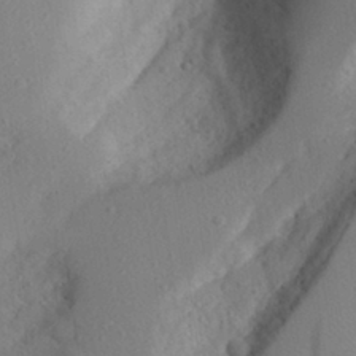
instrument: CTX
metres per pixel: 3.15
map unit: Aa
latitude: 28.6301
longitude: -145.3670
